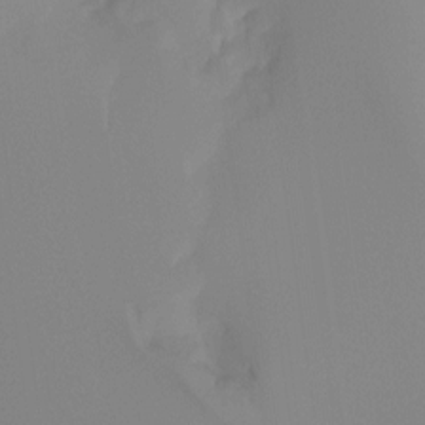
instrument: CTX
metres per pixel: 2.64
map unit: Ht
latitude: -13.6344
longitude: -50.0633
